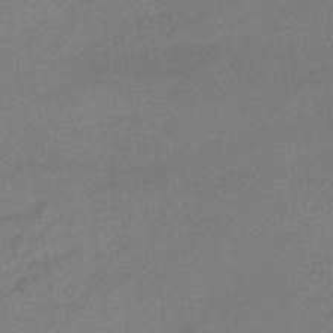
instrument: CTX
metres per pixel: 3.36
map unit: HNhu
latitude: -45.3132
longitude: 90.6708
